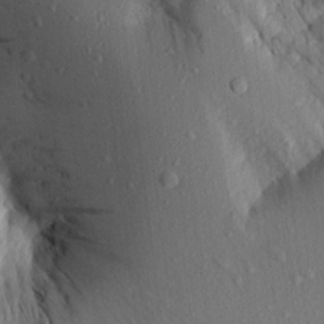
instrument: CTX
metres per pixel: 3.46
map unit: Aa
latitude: 15.8773
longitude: -145.8772
